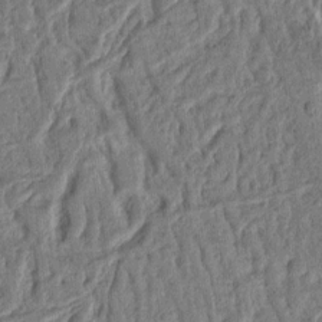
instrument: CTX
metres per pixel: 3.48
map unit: Ht
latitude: 11.5182
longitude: -75.7261
